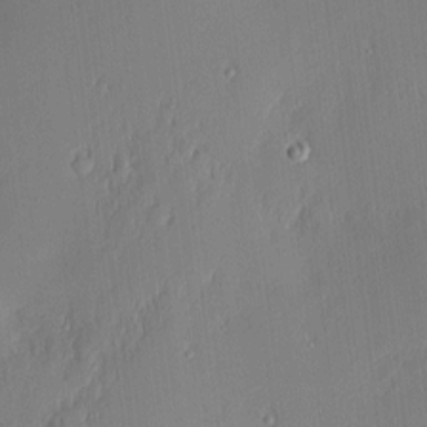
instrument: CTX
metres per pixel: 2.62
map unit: Nhu
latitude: 2.8758
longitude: -76.0633
